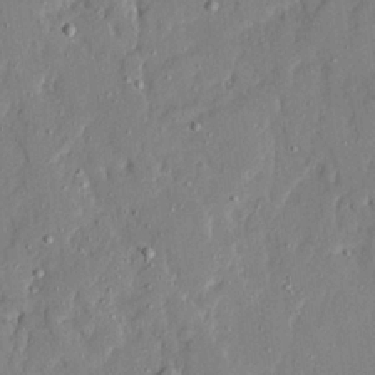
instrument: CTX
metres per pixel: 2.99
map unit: Ave
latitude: 21.7261
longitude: -129.7261
